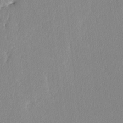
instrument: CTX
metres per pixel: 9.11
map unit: lAvf
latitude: -5.3509
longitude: -108.8758
